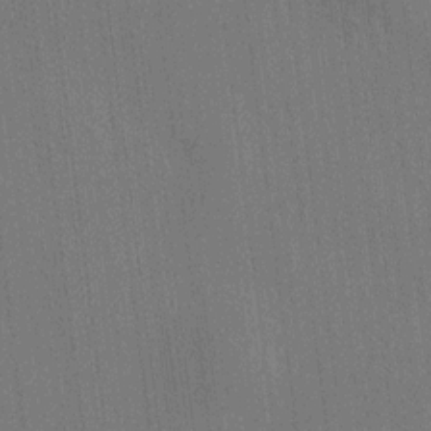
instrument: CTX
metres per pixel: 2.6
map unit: HNhu
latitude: 8.6113
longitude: 15.6722
